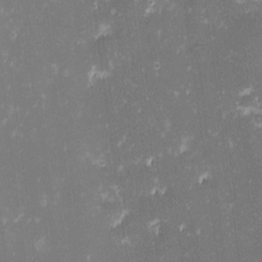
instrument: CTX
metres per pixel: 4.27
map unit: eHh
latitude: -1.8612
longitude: -86.6490
